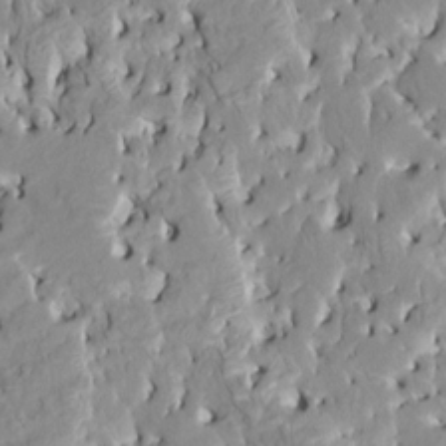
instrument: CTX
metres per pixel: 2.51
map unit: HNhu
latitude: 7.9528
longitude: -2.5923
